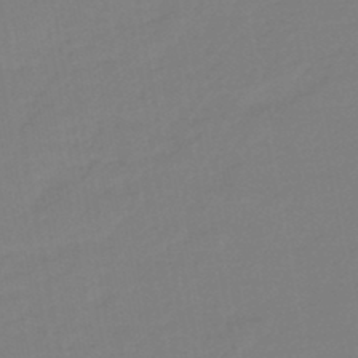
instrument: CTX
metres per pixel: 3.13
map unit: eHb
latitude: -45.7100
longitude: 88.2361
